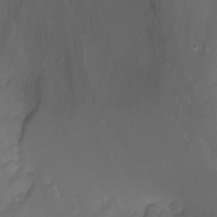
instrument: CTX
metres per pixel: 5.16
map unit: eHh
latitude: -5.9178
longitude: -78.0633
